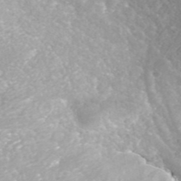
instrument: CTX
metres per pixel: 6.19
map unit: ANa
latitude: 42.2901
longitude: 23.8423
